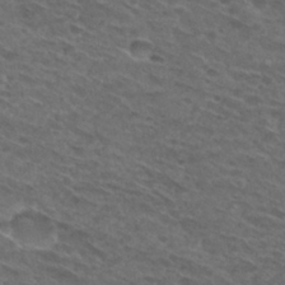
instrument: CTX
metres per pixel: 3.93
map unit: Hto
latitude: 30.1578
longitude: -47.7639
